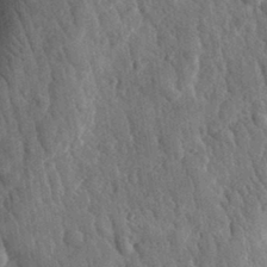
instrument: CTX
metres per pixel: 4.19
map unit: eHh
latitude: 32.9703
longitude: -79.6316
